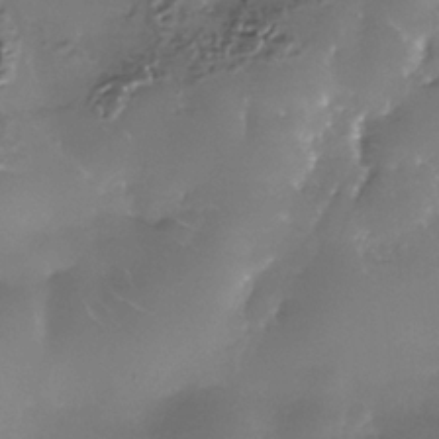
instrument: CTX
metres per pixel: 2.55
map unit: Nhe
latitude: -35.8611
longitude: -92.5168
